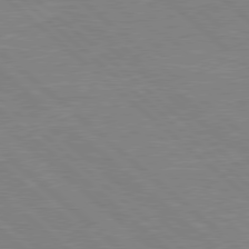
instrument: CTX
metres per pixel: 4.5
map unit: Hpe
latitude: 78.2334
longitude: -123.2537
